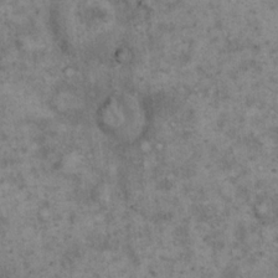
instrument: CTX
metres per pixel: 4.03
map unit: eHh
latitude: 17.7639
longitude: -62.0822
